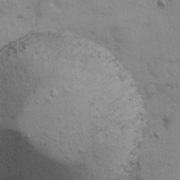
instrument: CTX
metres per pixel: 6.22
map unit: Ave
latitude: 13.6505
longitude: -103.1403
